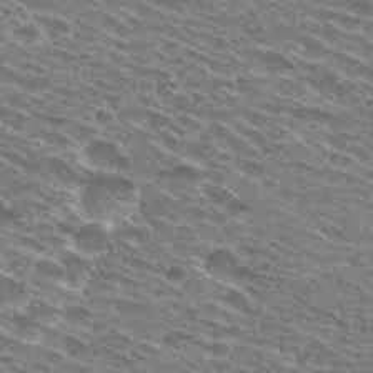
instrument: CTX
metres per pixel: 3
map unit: Hto
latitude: 29.4426
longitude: -45.0647
